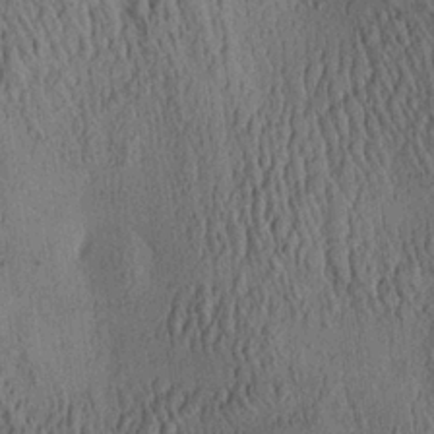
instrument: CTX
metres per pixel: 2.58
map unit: Aa
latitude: 25.6504
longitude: -134.9513
